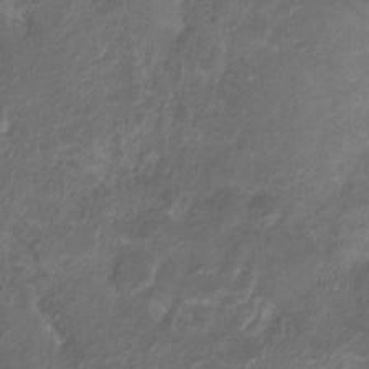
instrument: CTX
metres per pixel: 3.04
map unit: Hto
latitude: 6.0633
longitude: -35.3103
